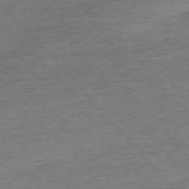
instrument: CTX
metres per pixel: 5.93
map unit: Ap
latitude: -77.0675
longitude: -96.0633
